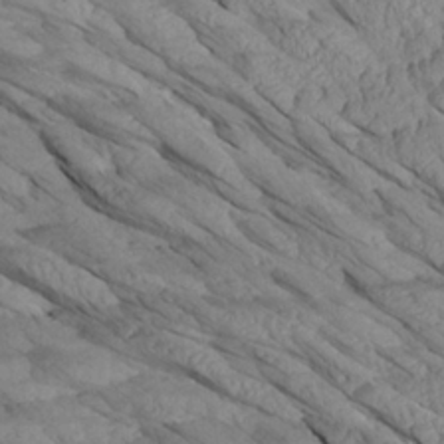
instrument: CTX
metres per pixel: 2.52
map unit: Aa
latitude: 26.9703
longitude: -133.5371
